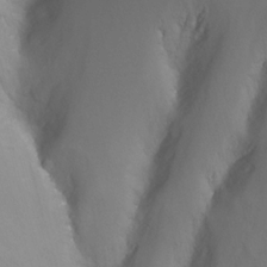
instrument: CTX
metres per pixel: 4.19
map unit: Nhu
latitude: -13.3888
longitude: -63.8395
